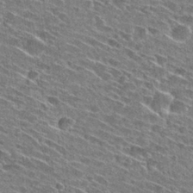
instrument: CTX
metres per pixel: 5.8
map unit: Hto
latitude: 29.4048
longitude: -45.1970
